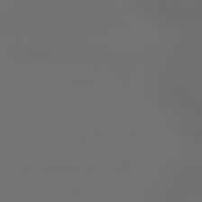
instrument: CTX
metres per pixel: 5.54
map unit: lApd
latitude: 79.4616
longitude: -135.8772
